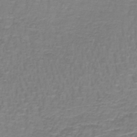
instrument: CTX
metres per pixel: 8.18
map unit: lHb
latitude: -41.3698
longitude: 57.0297
